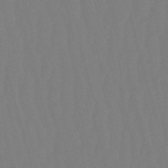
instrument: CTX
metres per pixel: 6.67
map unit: eHb
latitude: -50.8408
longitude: 75.4644
